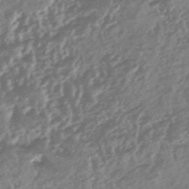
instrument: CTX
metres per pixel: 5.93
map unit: HNhu
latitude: -45.3321
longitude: 92.4440
